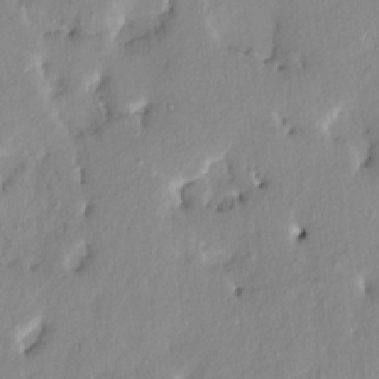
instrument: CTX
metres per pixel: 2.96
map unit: HNhu
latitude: 6.7057
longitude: -2.6490
